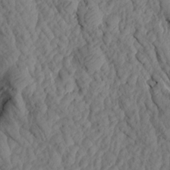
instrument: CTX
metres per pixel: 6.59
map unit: Aa
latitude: 17.3104
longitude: -146.1578
